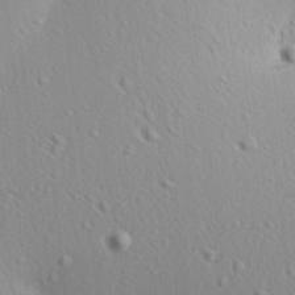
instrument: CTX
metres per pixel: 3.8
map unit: Aa
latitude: 12.4790
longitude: -143.1025
